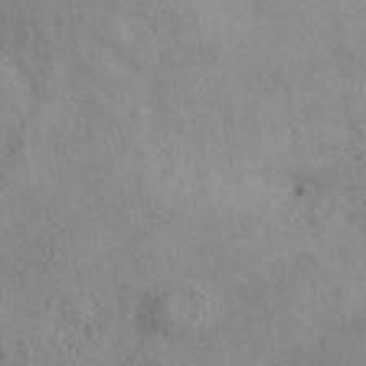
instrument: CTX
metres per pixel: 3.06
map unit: ANa
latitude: 44.7435
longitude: 47.8044
